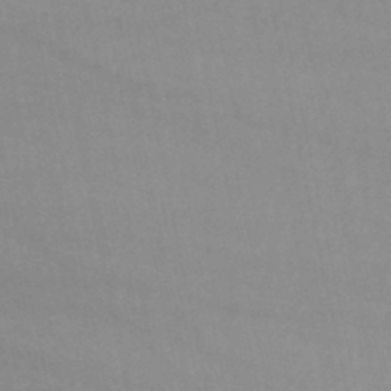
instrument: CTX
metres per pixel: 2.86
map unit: lHb
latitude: -45.7478
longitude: 69.8989
